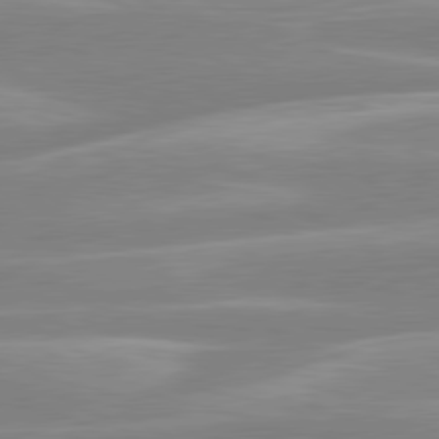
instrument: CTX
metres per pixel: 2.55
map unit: lApd
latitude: 80.4034
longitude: -128.0633
